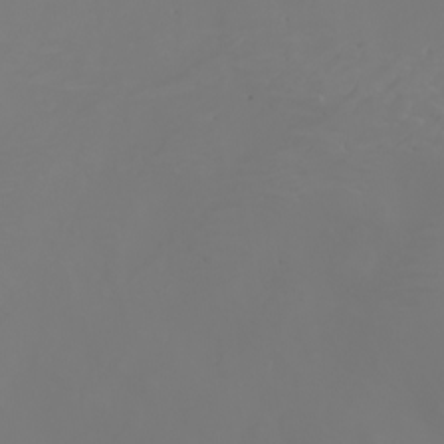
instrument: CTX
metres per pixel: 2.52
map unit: Nhu
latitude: -7.6722
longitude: -90.2334
